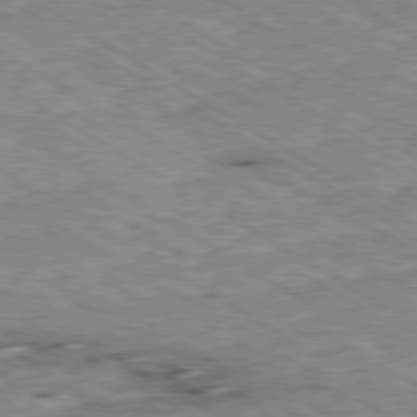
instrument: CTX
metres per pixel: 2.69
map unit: Ap
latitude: -80.3307
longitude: -51.3859
